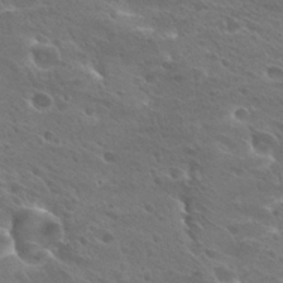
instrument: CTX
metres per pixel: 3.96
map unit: Hto
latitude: 28.5734
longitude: -39.8583
